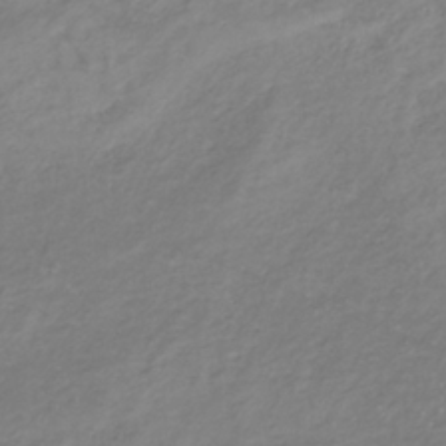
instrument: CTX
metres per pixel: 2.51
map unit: lHb
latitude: -36.6896
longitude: 72.8597
